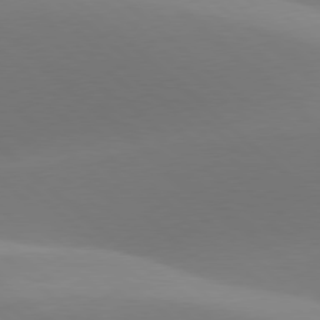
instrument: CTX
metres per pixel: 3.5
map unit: lApd
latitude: 78.0633
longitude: -50.9324
